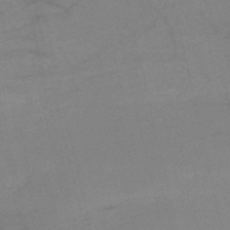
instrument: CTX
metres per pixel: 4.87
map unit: HNb
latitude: -52.9919
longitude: -47.7261
